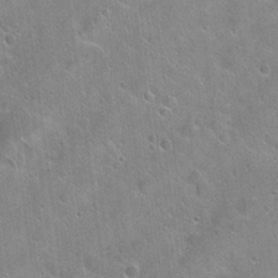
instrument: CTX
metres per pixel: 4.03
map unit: Hto
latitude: 21.7639
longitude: -53.6694
